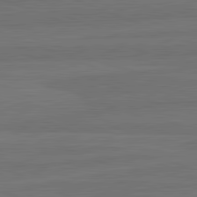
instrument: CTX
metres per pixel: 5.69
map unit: lApd
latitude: 82.4223
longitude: -179.1026
